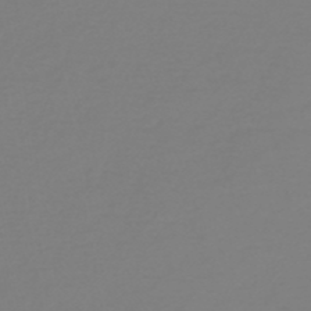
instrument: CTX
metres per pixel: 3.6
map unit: HNb
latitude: -46.3495
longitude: 54.6141
